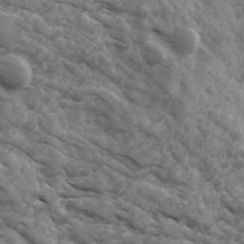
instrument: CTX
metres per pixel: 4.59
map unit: Ave
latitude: 17.4804
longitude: -131.9340
